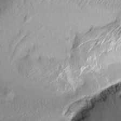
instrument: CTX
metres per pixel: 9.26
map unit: Aa
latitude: 10.7435
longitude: -141.7638
